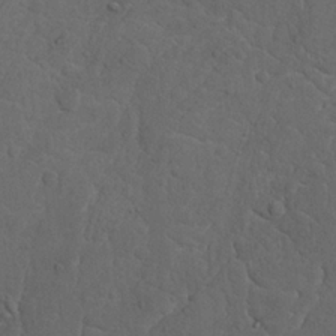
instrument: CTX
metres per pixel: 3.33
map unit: Nhu
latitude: 21.8017
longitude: -71.7827
